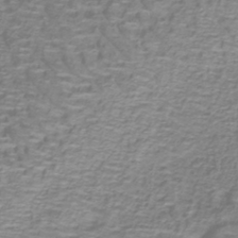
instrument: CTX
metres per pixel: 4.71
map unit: lHb
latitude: -40.1228
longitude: 59.1998
